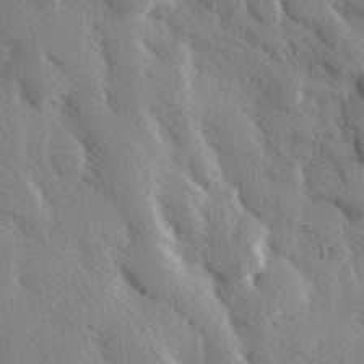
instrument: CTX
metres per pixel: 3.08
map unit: Hve
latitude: 32.9703
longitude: 149.8045
